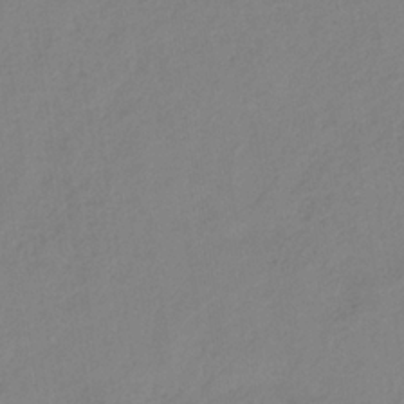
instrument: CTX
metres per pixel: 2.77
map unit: HNb
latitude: -31.9178
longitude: 63.2565
